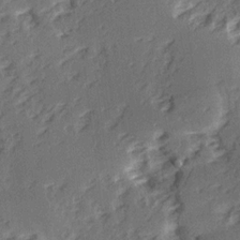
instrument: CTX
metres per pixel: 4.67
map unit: Ave
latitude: 15.2159
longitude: -104.2145
